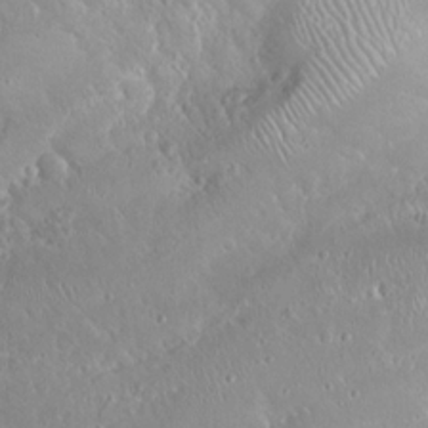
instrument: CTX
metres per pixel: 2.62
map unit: Hto
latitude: 19.5749
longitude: -57.9717
